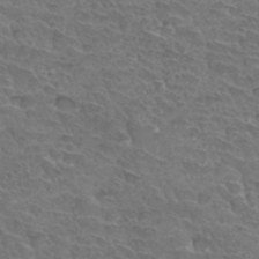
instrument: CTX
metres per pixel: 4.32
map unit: Hto
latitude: 33.2348
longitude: -45.9150
